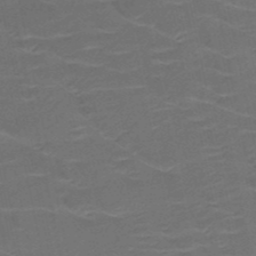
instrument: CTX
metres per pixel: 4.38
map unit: HNb
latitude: -50.8219
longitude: -47.7828
